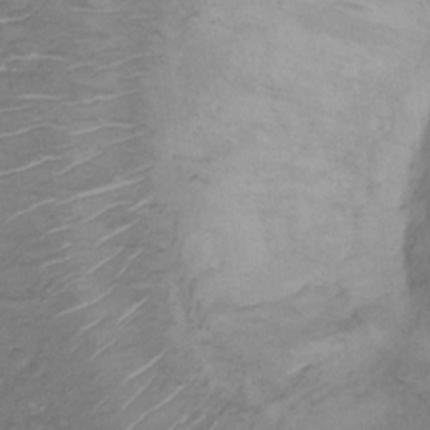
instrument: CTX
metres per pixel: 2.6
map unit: Nhu
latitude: 13.0459
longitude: -28.7813
